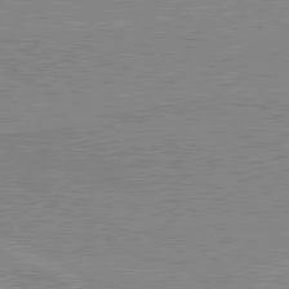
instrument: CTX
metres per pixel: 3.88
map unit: lApd
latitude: 80.1011
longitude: 168.5762
